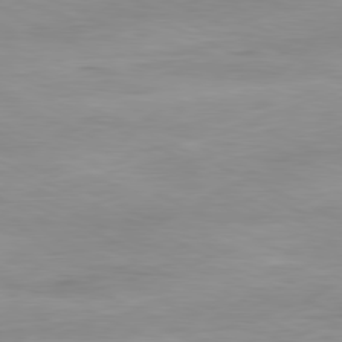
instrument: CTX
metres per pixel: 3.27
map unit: Ap
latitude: -81.3321
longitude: -94.7813
